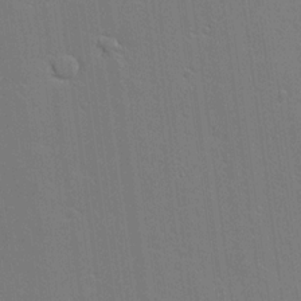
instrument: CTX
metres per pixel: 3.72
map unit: lAvf
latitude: 16.1389
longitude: -126.9703
